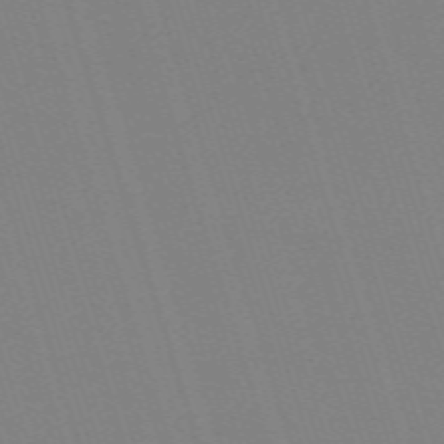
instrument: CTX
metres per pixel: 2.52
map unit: eHh
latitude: -62.8786
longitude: 50.8786
